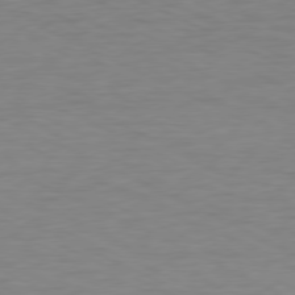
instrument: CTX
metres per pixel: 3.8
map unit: Ap
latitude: -78.1983
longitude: -72.9892
